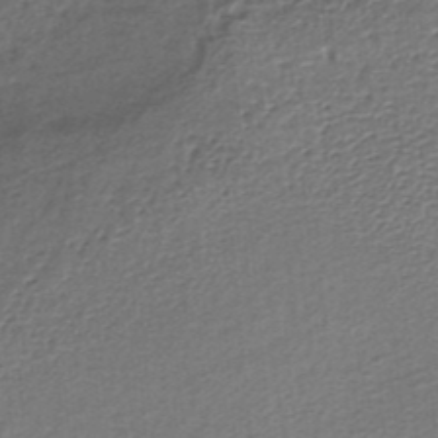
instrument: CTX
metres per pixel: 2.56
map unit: lHb
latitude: -35.0864
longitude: 60.5574
